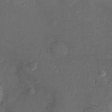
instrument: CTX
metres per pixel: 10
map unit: Ht
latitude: -6.5573
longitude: -21.4049
